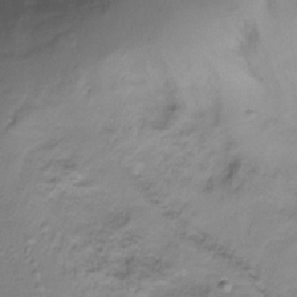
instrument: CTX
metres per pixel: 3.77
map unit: Ht
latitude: -16.1606
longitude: -42.5168
